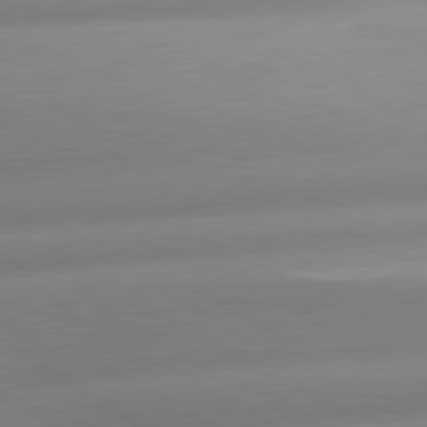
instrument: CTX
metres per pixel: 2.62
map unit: lApd
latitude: 80.1956
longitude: -157.7071
